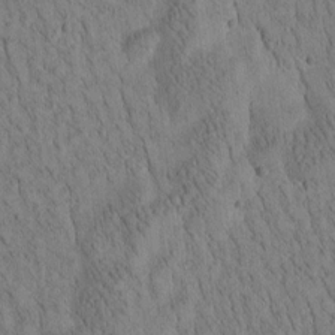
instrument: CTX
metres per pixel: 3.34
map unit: Htu
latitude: -3.9367
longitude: 172.5574
